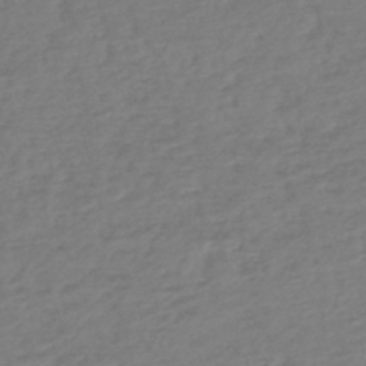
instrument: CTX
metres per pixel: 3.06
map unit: lHb
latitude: -45.1242
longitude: 70.6141
